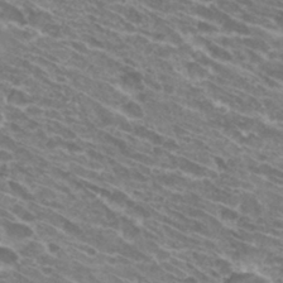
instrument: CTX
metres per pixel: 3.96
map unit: Hto
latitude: 31.6505
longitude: -43.7450
